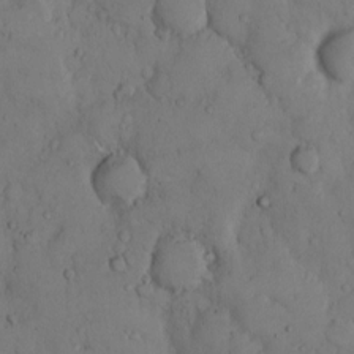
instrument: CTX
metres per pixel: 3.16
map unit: Hto
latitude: 9.0459
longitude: -57.6504
